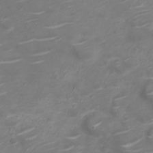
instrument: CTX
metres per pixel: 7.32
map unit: Nve
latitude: -20.3684
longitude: 104.3684
